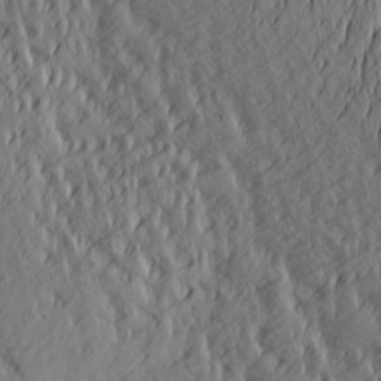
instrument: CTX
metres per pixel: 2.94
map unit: Htu
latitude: -2.2550
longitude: -176.9702
